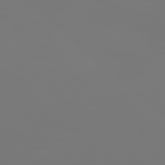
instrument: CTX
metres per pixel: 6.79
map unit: Hpe
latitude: 77.7638
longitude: -135.5560
